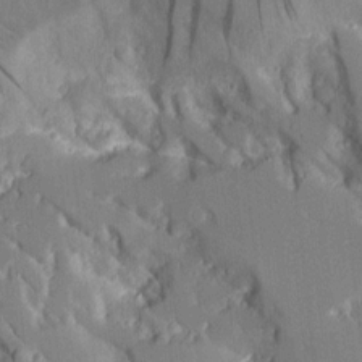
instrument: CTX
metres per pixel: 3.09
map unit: Aa
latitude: 12.2523
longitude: -125.8016
